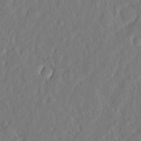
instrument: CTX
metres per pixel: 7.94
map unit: eHh
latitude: 3.8961
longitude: -77.5938
